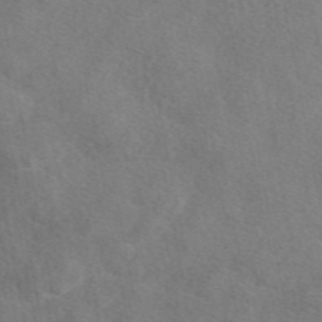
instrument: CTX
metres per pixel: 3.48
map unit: eAb
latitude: 47.9339
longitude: 123.0487
